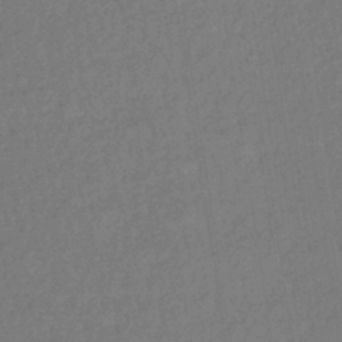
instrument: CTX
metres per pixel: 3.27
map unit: lHb
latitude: -35.9367
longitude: 68.8219
